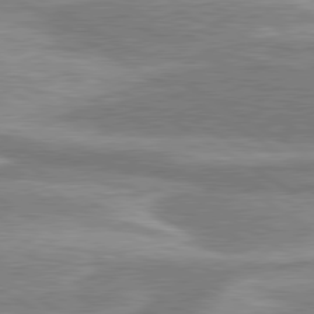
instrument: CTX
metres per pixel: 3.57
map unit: lApd
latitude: 80.1578
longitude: -177.5371
